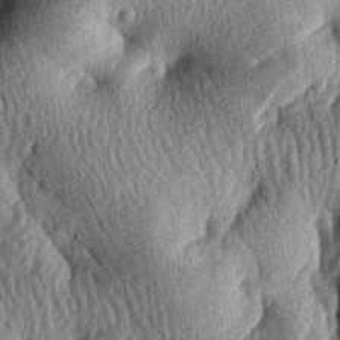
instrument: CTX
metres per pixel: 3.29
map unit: lAa
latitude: -7.9745
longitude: -127.6127
